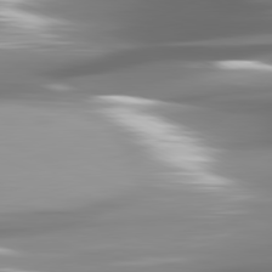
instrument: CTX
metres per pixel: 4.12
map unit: lApd
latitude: 81.6694
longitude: -140.4978
